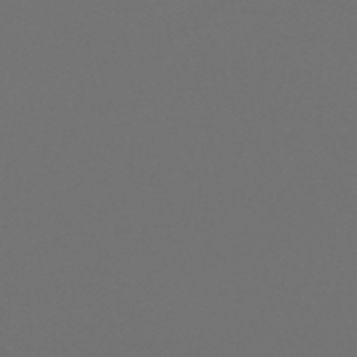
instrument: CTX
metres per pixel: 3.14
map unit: lHb
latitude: -47.4076
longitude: 59.6532
